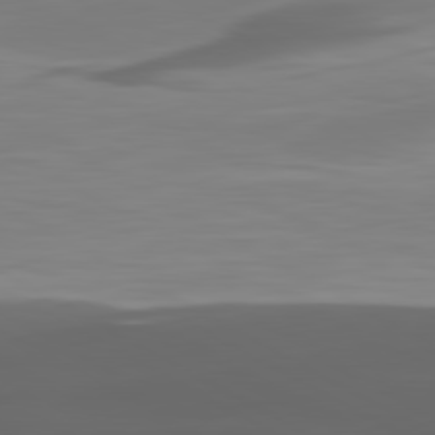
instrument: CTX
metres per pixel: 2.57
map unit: lApd
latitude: 80.3845
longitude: -89.2348
